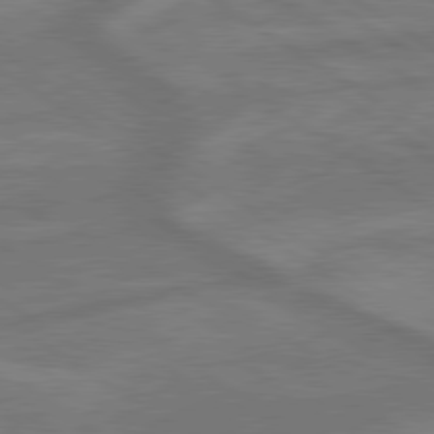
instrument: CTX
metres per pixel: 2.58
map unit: lApd
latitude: 79.5371
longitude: -172.2144
